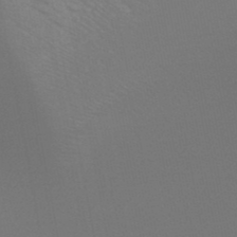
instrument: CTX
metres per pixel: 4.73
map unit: HNb
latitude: -48.7652
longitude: -49.9717
